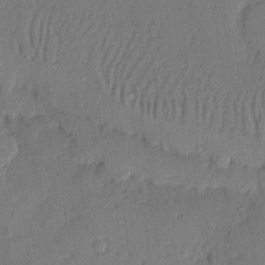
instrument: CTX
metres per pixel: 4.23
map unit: eHh
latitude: 4.2145
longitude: -75.9150
